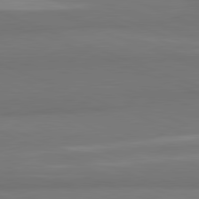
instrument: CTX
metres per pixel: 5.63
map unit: lApd
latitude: 82.0444
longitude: 176.5385
